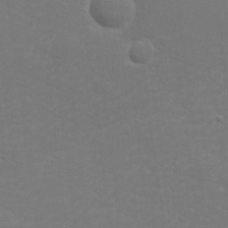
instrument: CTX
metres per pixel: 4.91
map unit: lHvf
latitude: 24.9513
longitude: 141.0108
